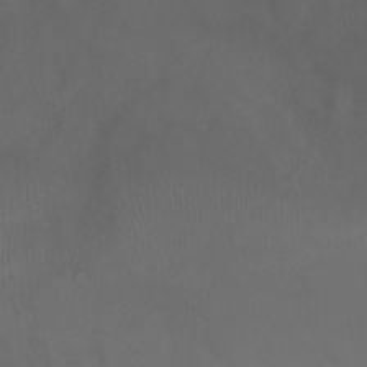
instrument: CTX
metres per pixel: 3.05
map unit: Ht
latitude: -1.1809
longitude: -17.8205
